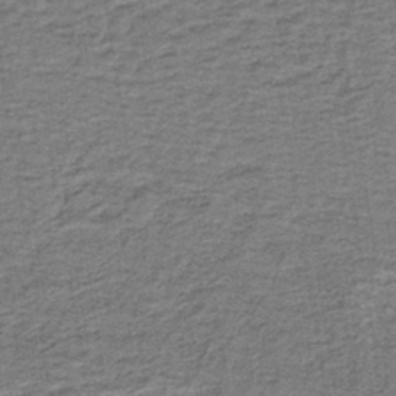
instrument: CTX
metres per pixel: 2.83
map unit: lHb
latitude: -40.7274
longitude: 55.3510
